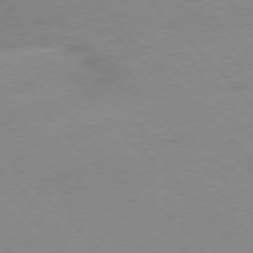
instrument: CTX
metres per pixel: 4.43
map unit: Ap
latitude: -77.2187
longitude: -69.9339
